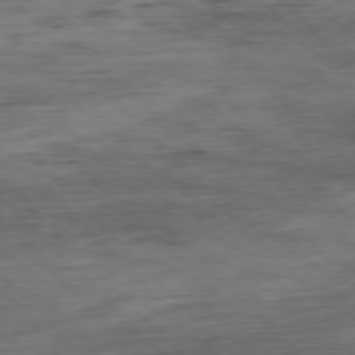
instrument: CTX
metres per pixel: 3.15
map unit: Hpe
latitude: -77.7100
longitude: 12.5385
